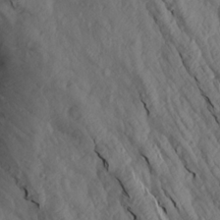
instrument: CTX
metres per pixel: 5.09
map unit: Aa
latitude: 17.1970
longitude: -146.2523
